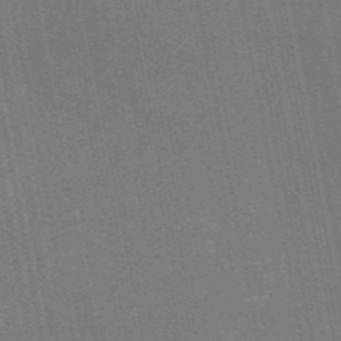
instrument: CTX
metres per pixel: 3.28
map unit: eAb
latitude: 46.7813
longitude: 121.6722
